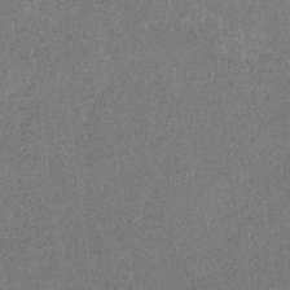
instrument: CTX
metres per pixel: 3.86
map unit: eHb
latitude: -31.8800
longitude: 67.8989
